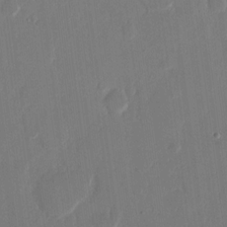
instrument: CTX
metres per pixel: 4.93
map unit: eHh
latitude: 13.4238
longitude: -70.8191
